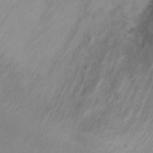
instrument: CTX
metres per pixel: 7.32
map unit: Ht
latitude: 6.0822
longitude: -29.5182
